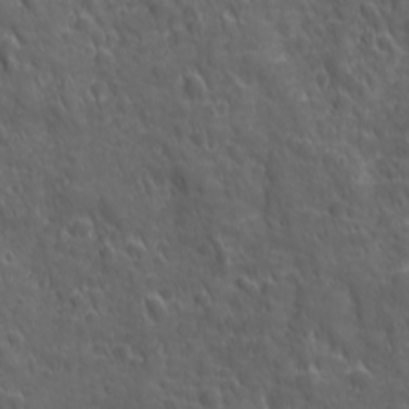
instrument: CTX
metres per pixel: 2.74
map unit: Ave
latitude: 19.2915
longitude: -132.9514
